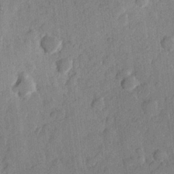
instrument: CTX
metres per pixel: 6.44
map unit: Hve
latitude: 23.5749
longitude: 148.9542
